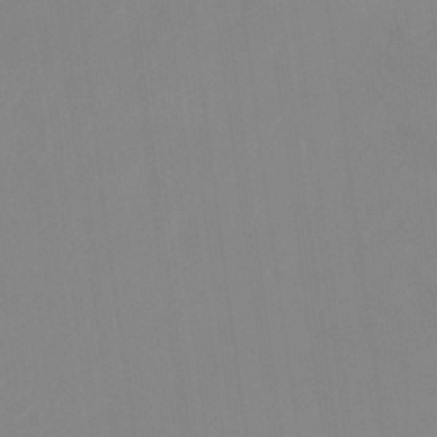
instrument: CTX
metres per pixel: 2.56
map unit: eHb
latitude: -37.2565
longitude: 75.2565
